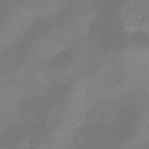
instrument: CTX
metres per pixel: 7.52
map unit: HNhu
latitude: -40.4062
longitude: 100.6140
